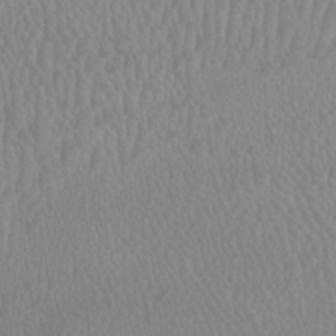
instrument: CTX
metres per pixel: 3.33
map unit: HNhu
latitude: -1.0865
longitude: -1.5371
